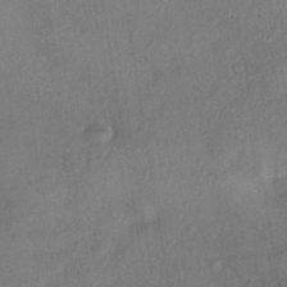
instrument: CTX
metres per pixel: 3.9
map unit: eHh
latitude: -40.9353
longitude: 119.6911
